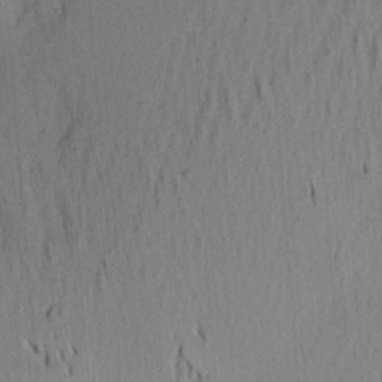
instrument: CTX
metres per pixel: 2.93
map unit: Aa
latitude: 20.9703
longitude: -144.0444
